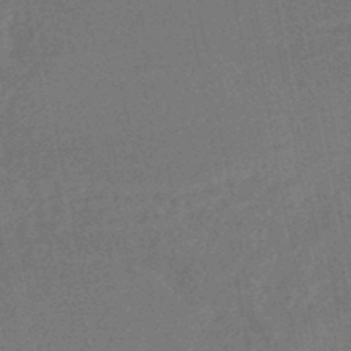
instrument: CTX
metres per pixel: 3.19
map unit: HNhu
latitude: -47.7099
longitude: 99.0297
